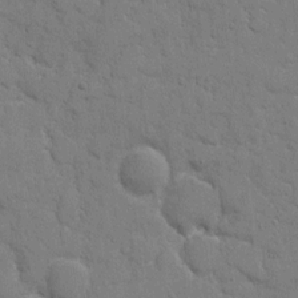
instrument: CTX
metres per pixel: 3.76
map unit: eHh
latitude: 8.5735
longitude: -67.7638
